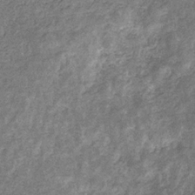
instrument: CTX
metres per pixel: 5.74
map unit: eHb
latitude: -31.0486
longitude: 69.7477
